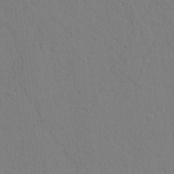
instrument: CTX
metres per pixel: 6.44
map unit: Htu
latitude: 0.1955
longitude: 172.2739
